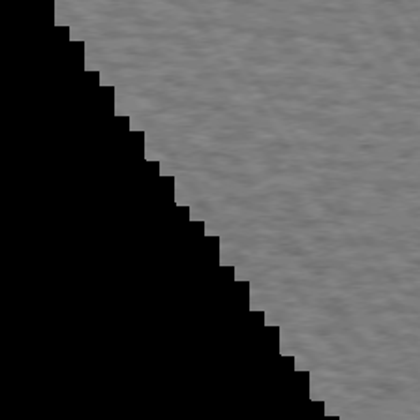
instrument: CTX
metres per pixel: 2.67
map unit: Hpe
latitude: 73.1970
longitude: -131.0648
